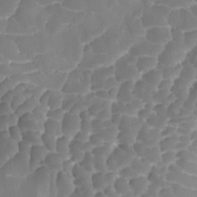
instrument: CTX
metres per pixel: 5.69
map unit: Ave
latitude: -8.3306
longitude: -122.5168
